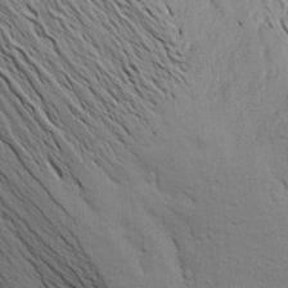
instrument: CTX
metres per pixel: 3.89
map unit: Aa
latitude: 16.4412
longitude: -147.2726
